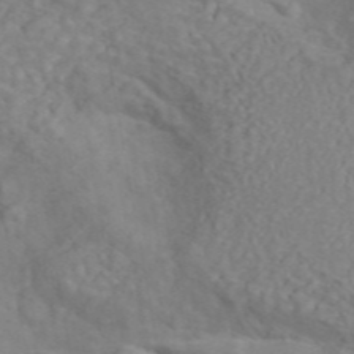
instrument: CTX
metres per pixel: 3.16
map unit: ANa
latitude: 45.5182
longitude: 26.6518
